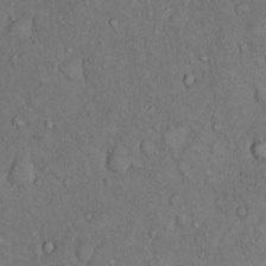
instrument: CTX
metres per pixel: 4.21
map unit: Hto
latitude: 10.1578
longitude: -59.7450
